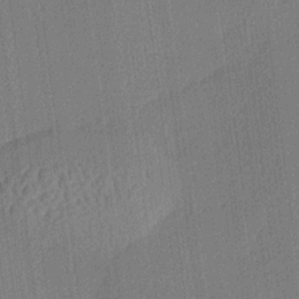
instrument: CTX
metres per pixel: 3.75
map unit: lHvf
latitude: 21.4805
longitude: 141.6155
